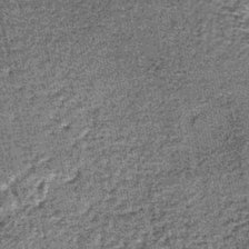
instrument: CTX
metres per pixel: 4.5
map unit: lHb
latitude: -39.4643
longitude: 65.0865
